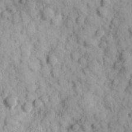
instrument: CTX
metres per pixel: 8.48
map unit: Hve
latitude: 24.9891
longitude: 147.3132
